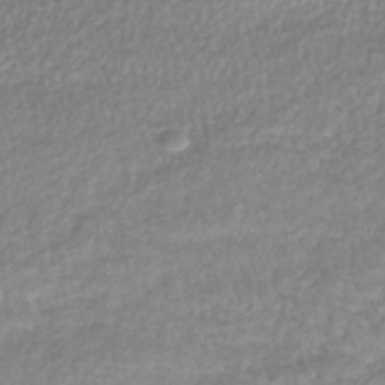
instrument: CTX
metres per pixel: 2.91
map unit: lHb
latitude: -40.2739
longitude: 71.4832
